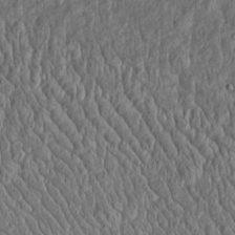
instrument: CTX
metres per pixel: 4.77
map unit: Htu
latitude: -3.8989
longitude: 157.7477
